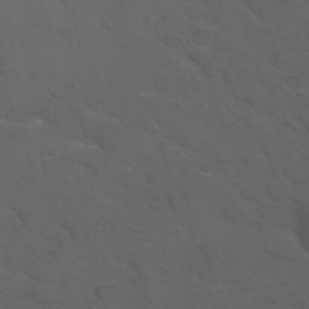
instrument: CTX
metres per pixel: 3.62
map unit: Nhu
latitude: 29.3293
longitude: -50.5356
